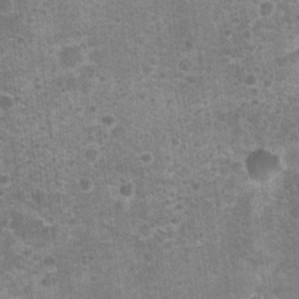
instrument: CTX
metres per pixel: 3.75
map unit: Nhu
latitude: 1.7260
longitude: -17.5938
